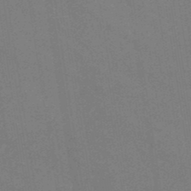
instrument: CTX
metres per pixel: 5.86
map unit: HNb
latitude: -48.8597
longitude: 60.3495
